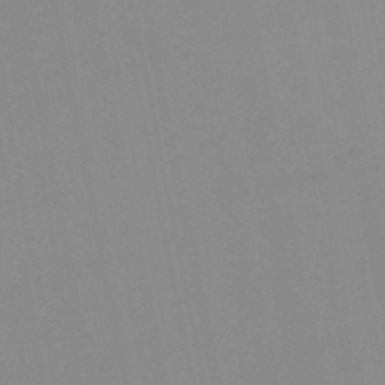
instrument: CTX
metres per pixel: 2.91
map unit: lHb
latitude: -48.8408
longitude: 81.0109
